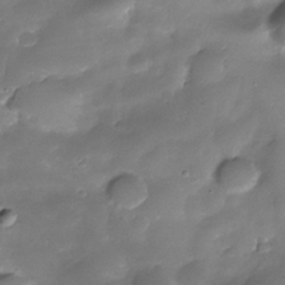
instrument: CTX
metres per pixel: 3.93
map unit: Nhe
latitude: -34.2928
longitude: -145.9339
